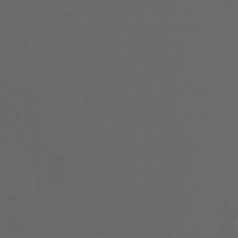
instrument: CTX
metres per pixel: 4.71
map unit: eHb
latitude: -32.2551
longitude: 72.0661
